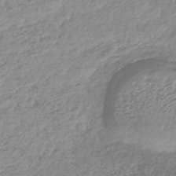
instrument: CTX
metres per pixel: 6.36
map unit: lHb
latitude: -42.0849
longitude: 68.9919
